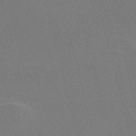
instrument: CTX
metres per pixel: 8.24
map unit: Nve
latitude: -58.4817
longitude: 63.5966
